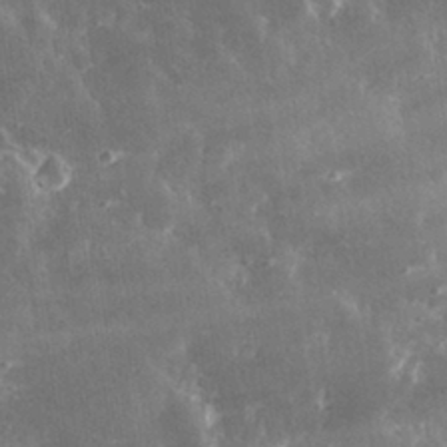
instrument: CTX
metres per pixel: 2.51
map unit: lHvf
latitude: 31.3104
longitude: -91.8016
